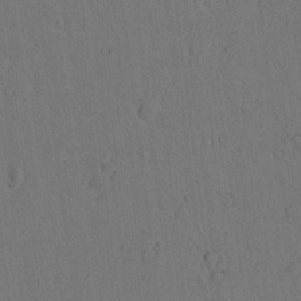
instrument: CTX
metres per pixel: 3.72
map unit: lAvf
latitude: 9.6316
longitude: 167.6155
